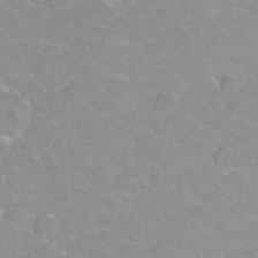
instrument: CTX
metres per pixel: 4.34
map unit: Hto
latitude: 2.4412
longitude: -32.6868
